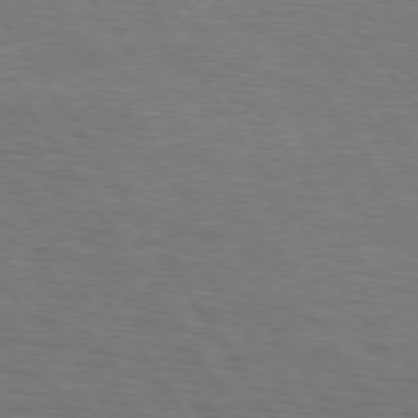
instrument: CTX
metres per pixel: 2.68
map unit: lApd
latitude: 74.1767
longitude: -74.4034
